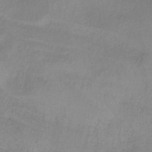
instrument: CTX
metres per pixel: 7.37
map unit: lHb
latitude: -34.9353
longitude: 66.4440
